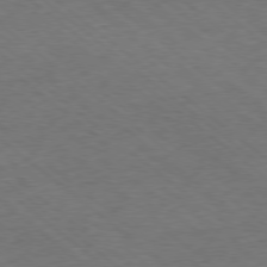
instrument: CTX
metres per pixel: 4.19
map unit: Hpe
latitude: -78.7463
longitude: 17.9178
